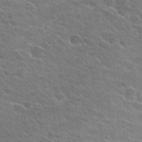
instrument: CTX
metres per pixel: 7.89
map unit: Hto
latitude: 26.1389
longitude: -41.6127
